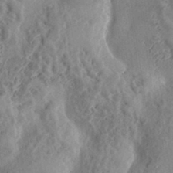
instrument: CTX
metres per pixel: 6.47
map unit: eHh
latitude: 34.4601
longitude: -133.8961
